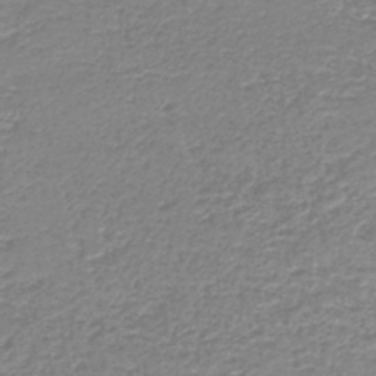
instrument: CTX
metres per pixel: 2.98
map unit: HNb
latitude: -41.1431
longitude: 49.7289
